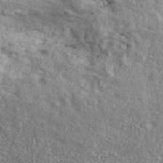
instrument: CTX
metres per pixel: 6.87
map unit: ANa
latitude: 44.4223
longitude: -85.5560
